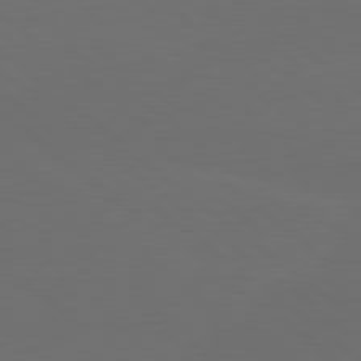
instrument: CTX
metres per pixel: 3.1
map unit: lApd
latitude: 80.2711
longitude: -115.4804
